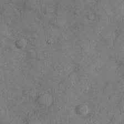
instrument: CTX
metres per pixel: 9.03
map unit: Hve
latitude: 25.1403
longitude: 147.8989
